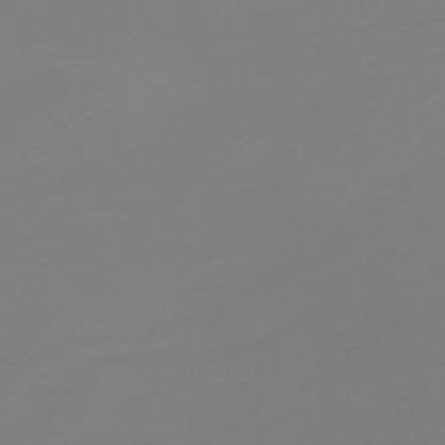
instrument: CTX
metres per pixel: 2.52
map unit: lHb
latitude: -45.0298
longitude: 64.0472
